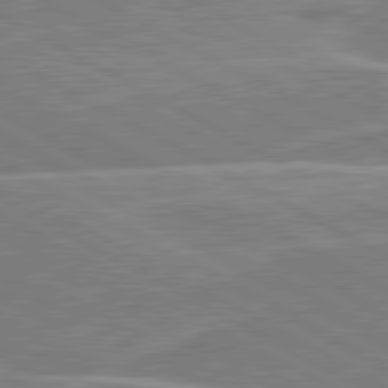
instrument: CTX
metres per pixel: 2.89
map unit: lApd
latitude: 80.8380
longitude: 124.1417
